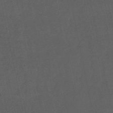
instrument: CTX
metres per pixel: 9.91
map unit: eHb
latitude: -50.7274
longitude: 72.8219
